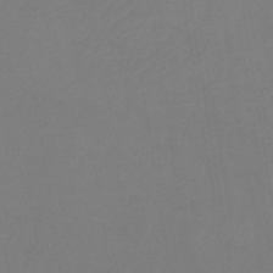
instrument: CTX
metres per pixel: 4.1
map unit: lHb
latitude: -37.8422
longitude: 74.3307
